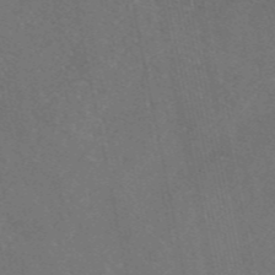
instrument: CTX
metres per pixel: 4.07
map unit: eAb
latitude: 46.5546
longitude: 111.6344
